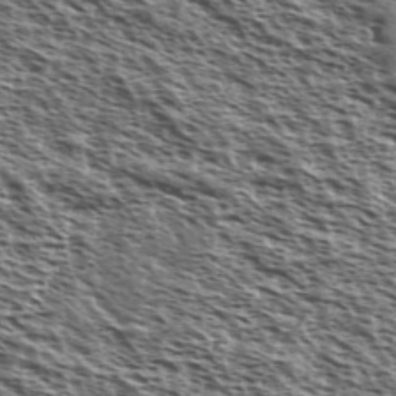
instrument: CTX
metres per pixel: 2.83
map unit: Ave
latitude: 38.5924
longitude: -110.9136
